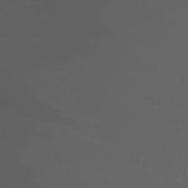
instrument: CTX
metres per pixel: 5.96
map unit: Nhu
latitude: -0.9542
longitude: -80.9703
